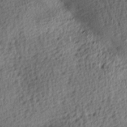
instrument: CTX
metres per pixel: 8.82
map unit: lAa
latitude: -8.6896
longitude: -125.6882
